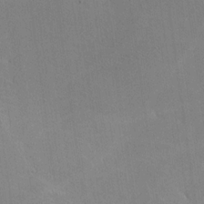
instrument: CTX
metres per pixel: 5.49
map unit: lHvf
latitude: -11.2187
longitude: -102.3656
